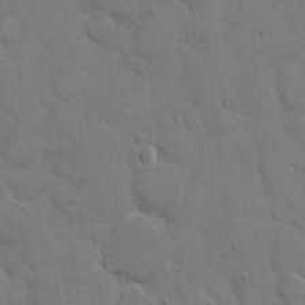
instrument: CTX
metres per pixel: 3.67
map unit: eHh
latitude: 8.9703
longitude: -67.7827
